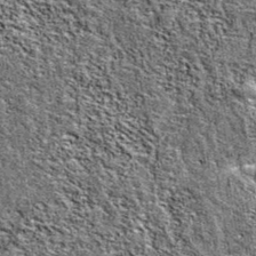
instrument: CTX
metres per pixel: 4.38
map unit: eAb
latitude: 38.1578
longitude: 105.7288
